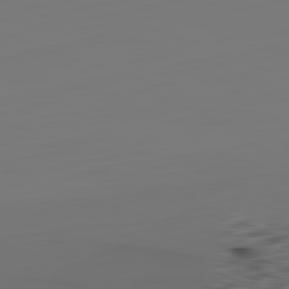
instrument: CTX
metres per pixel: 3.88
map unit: Hpe
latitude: -82.5951
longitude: 8.1417
